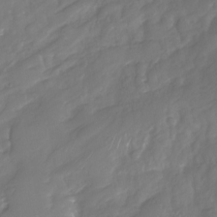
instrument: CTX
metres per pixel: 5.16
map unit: Nhu
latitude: -30.1983
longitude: -63.7261
